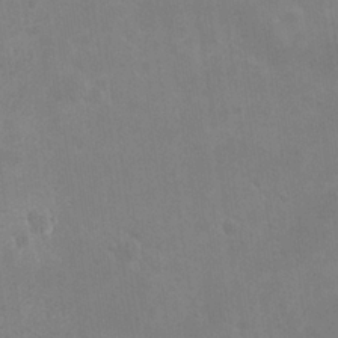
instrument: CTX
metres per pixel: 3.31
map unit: eHh
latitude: 20.6680
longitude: -69.0081
